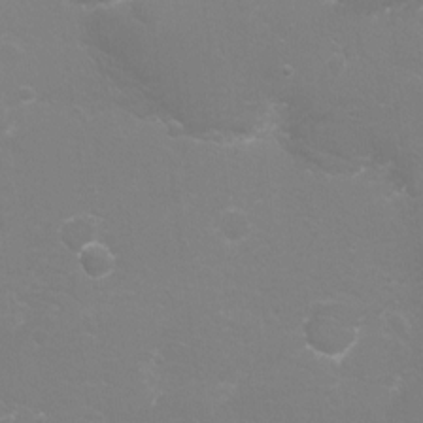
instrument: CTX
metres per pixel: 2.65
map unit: Ht
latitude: -15.9745
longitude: -40.4789
